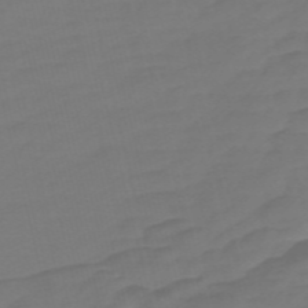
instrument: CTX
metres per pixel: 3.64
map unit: Nve
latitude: -57.8422
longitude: 65.9745
